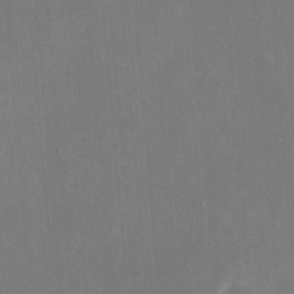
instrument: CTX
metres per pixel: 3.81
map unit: eHh
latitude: 20.1011
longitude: -68.0444
